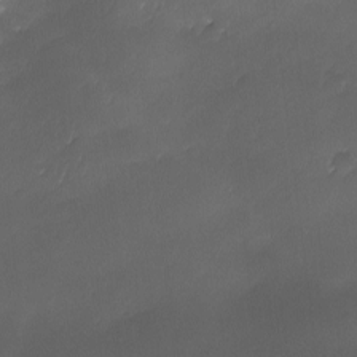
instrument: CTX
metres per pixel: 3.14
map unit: Ave
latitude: -10.8597
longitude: -122.1011
